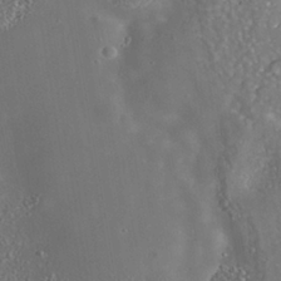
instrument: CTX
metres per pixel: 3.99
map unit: Nhe
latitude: -39.1809
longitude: -117.3860
